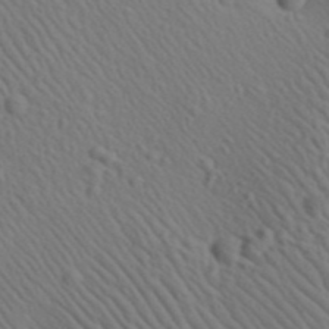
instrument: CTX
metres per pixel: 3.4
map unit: Aa
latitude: 23.2915
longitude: -138.6679
